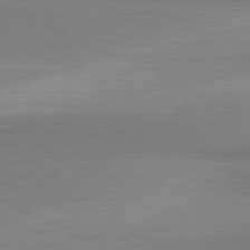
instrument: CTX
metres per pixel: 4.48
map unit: lApd
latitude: 80.9325
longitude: 166.3306
